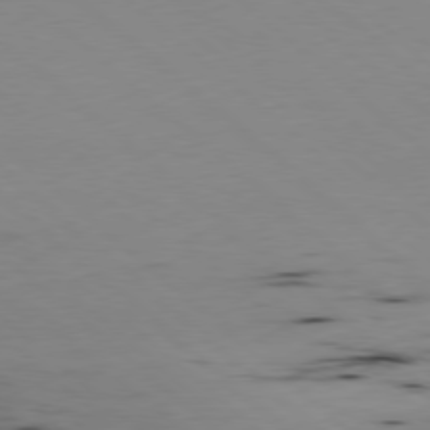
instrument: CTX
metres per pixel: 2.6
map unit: Hpe
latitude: -79.5777
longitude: 9.2187
